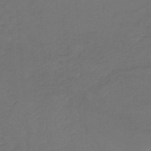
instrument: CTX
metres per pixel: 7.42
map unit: eHb
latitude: -48.0850
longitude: 89.3698
